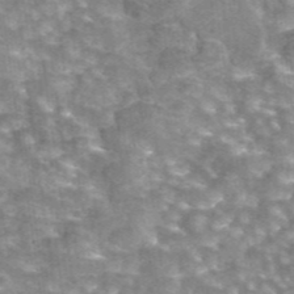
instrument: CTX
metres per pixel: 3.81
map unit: eAb
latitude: 44.6679
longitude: 105.5588
